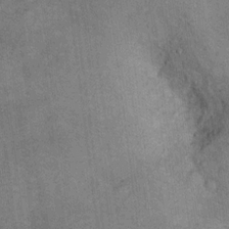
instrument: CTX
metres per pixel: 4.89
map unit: Ht
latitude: 9.0647
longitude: -37.0836
